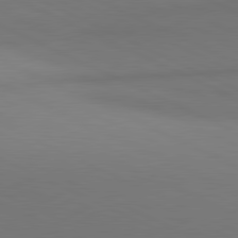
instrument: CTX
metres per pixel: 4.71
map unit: lApd
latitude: 81.2726
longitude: 144.8786
